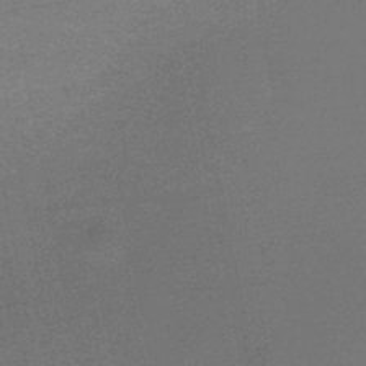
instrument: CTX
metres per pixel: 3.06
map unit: HNb
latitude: -47.6344
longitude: -39.4615
